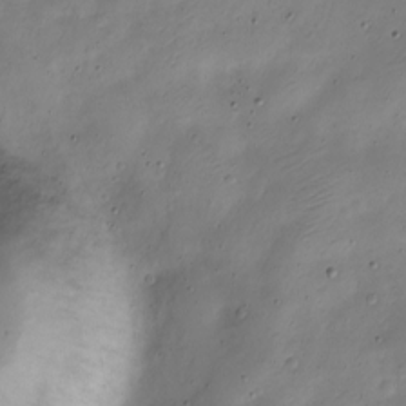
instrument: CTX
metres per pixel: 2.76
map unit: Nve
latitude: -22.8975
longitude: 106.0850
